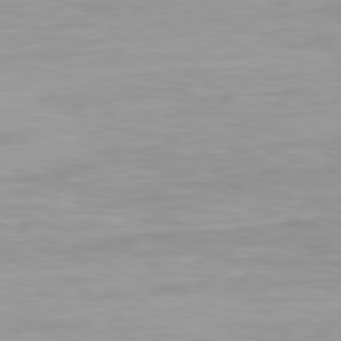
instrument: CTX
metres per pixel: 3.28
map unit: Hpe
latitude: 79.2915
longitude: -129.9339
